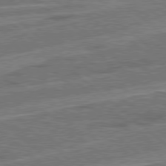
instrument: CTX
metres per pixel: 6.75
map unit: Hpe
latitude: 78.4790
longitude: -158.0822
